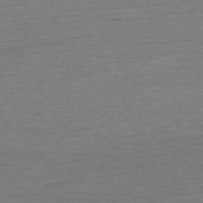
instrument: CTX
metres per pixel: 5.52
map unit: Ap
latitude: -75.6533
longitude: -93.3481
